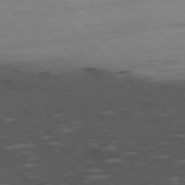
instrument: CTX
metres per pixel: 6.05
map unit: Ap
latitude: -78.2361
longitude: -61.9150
